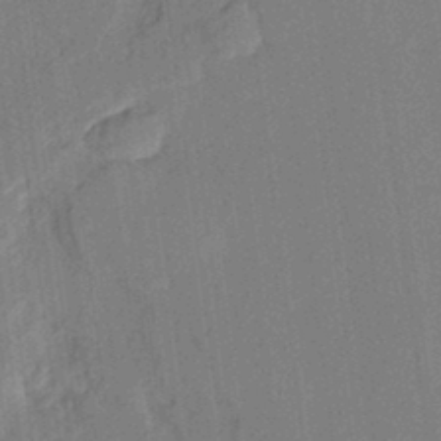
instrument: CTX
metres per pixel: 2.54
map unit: Aa
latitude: 23.8961
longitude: -150.7246
